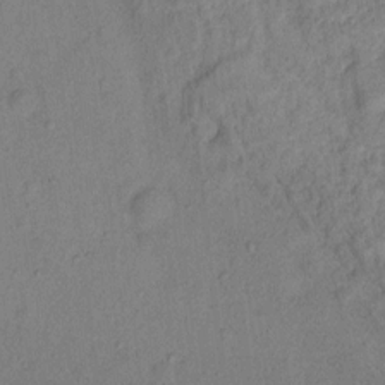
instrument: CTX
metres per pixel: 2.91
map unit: Ht
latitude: 12.6113
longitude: -39.9339
